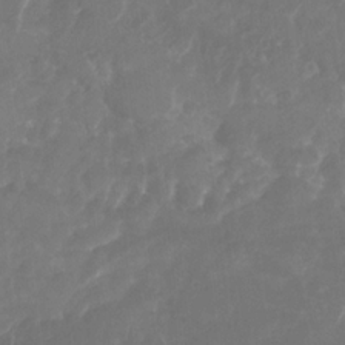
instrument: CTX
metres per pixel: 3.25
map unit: Nhu
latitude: -28.0472
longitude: -67.1592
